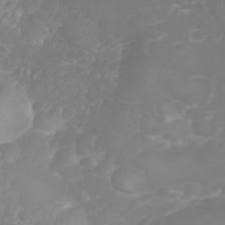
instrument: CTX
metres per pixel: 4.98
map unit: eHh
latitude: 31.3860
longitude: -65.3104
